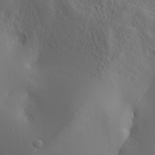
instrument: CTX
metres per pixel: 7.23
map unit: Aa
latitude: 30.6869
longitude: -132.5546
